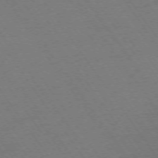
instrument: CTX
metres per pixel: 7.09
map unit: Ap
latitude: -74.2362
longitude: -70.8569
